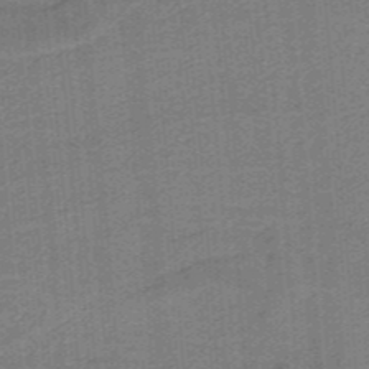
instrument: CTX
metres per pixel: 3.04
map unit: HNb
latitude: -38.9353
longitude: 54.2362
